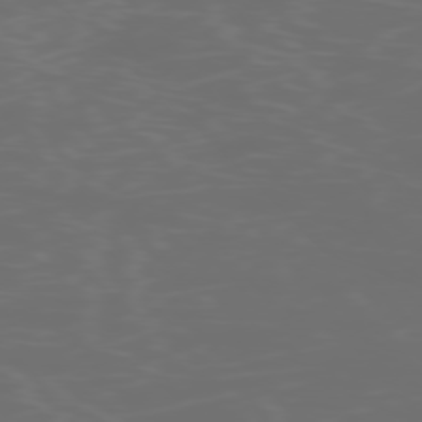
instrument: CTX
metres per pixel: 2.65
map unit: Ap
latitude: -77.2565
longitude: -71.9528
